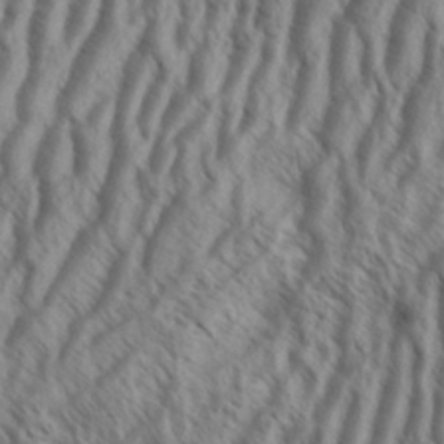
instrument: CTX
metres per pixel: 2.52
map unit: Aa
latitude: 34.0255
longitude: -138.6301
